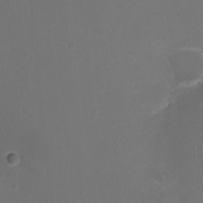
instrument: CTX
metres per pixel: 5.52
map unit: Ht
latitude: -2.1983
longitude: -18.8191
